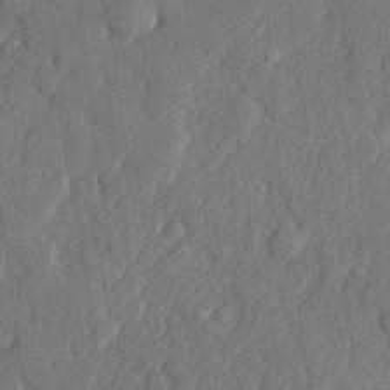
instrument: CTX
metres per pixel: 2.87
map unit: lHvf
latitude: 23.0458
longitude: 142.7085
